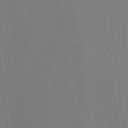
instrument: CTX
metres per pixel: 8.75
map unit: HNhu
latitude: 8.6869
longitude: 16.1228
